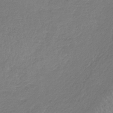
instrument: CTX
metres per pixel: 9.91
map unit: HNb
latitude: -34.9353
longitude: 55.3132
